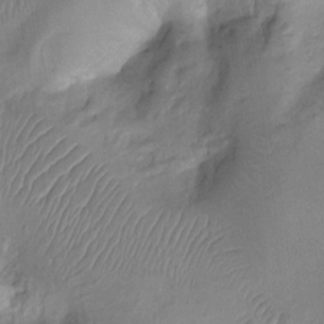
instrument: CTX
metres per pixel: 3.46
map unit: Ht
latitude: -16.7652
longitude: -40.7246
